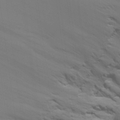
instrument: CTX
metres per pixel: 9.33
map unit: Aa
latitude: 27.6694
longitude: -139.0458
